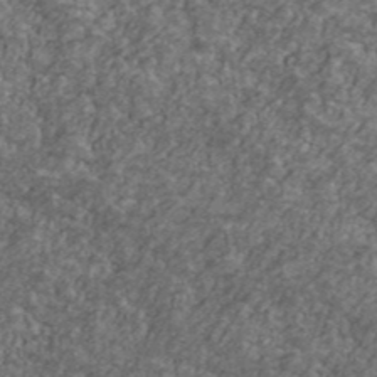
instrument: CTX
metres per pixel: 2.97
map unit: Ave
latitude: 41.7071
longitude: -111.2348
